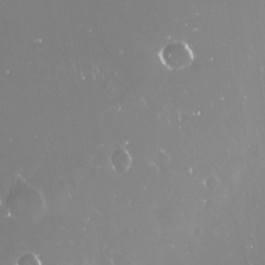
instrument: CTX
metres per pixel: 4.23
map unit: Nve
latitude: -18.4062
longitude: -59.9717
